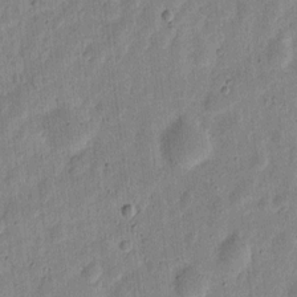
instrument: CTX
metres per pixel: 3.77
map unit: eHh
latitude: 7.7261
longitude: -71.4804
